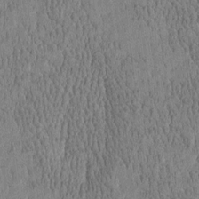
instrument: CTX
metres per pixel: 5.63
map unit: Htu
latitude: -4.7841
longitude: 175.2564
